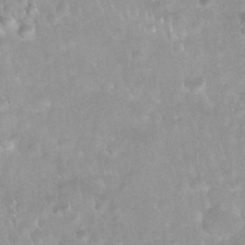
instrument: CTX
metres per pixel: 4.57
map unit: Nhu
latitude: 27.0081
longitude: -63.4805
